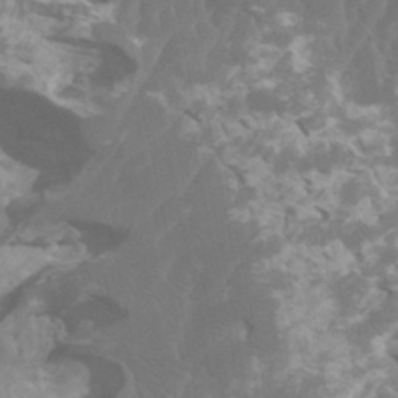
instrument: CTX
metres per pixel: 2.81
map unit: HNhu
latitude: 1.6505
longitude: -0.3089
